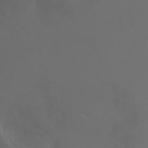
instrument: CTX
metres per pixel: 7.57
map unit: Ht
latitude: -9.5966
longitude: -33.1592
